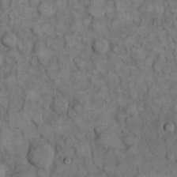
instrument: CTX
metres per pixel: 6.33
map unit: eHh
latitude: 13.0081
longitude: -64.8002
